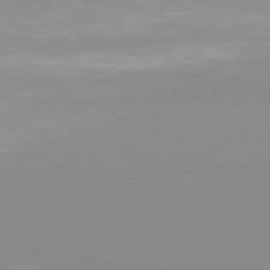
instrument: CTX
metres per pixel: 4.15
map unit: Hpe
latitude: 77.8772
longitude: -133.7072
